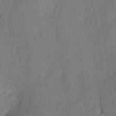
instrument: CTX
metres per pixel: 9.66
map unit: eHh
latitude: 5.9150
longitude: -75.4615
